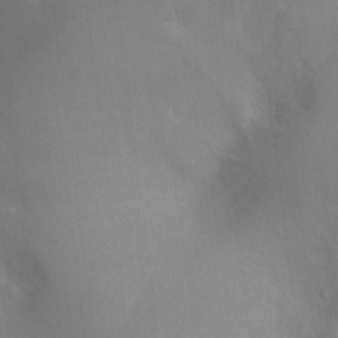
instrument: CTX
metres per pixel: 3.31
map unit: Ht
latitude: -4.9919
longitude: -25.7260
